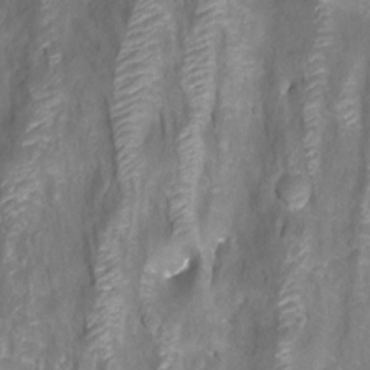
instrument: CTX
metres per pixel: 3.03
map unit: Aa
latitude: -9.2943
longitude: -71.8961
